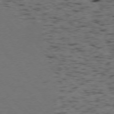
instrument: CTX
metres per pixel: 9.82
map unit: Ap
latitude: -76.0850
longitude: -61.7827
